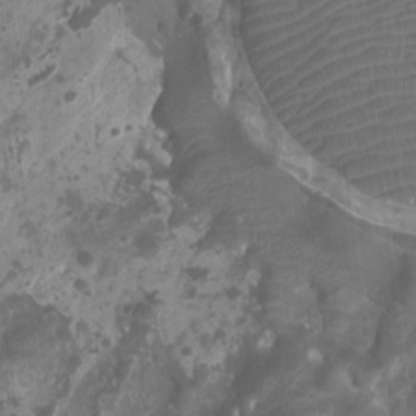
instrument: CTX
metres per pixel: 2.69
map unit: Nhu
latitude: -9.6722
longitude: -70.6679
